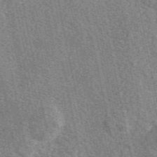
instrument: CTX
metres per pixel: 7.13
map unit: eAb
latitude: 50.8191
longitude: 114.7652
